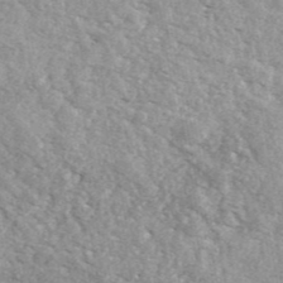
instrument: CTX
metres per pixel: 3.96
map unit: ANa
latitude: 44.1200
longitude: 47.1053
